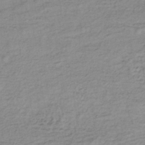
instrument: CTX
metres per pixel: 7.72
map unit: lHb
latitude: -35.3888
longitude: 69.7288
